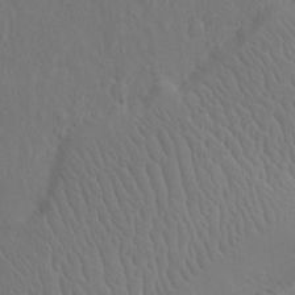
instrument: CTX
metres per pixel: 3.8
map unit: Ht
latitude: -4.2928
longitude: -13.9339
